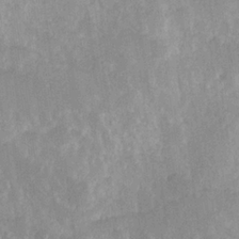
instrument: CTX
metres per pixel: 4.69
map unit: Hve
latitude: 24.6868
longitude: 145.3321
